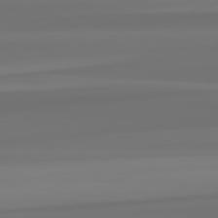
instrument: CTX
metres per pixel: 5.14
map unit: lApd
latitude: 82.3467
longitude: -173.8772
